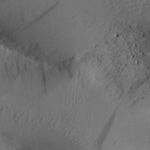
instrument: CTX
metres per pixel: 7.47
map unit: Aa
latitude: 26.5735
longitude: -133.4426
